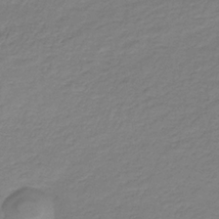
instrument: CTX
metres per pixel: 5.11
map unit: lHb
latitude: -34.5574
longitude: 61.3699
